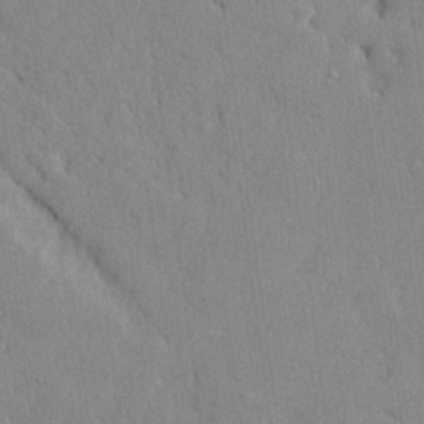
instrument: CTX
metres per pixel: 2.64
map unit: lHvf
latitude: 24.4601
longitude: 143.5210
